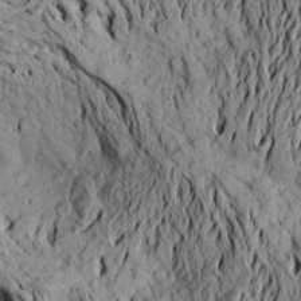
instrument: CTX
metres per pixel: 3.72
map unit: Aa
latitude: 20.6491
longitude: -149.6694
